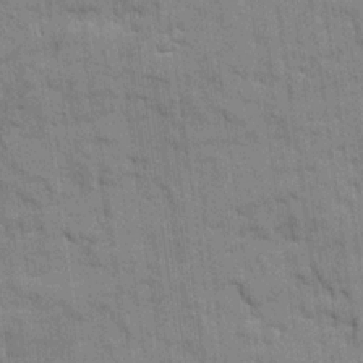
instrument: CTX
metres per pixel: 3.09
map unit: Ave
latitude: 20.4034
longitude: -129.5371
